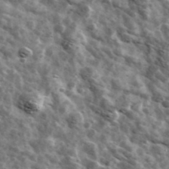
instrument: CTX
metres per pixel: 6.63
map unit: Ave
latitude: 42.0444
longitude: -107.4237
